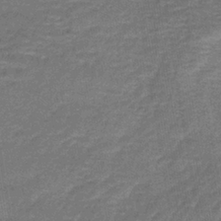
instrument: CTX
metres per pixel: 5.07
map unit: lHb
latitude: -39.9367
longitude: 59.8611
